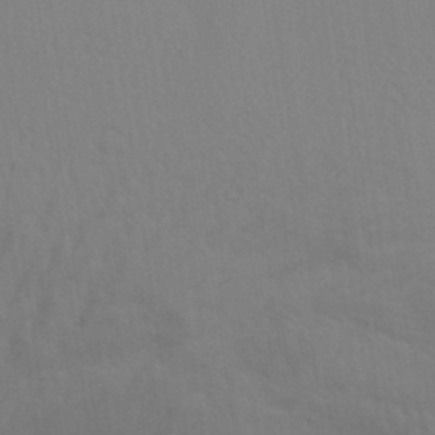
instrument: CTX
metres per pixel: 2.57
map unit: Aa
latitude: 30.3279
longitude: -135.1214
